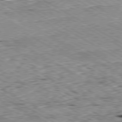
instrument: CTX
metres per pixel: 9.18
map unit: Ap
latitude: -80.3684
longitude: -50.5545
